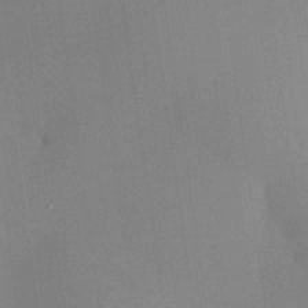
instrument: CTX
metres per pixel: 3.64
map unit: Hve
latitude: 24.7435
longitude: -91.8772
